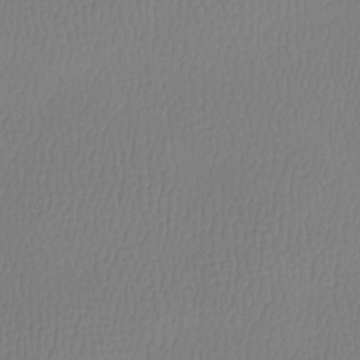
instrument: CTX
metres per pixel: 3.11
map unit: Htu
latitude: -13.3699
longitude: -47.3293
